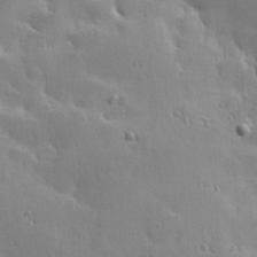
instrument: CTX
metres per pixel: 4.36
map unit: Hve
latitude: 23.3671
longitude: -96.5546
